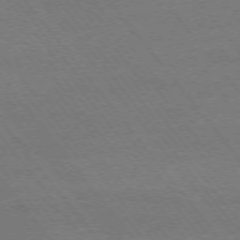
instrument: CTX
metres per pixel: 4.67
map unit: Ap
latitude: -75.1432
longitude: -82.1955
